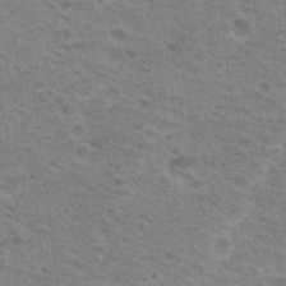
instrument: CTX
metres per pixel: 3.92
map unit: Nhu
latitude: 19.1403
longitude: -31.5749
